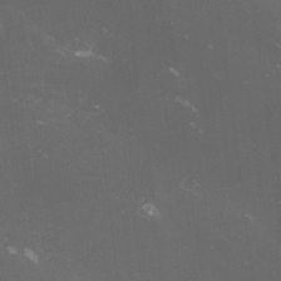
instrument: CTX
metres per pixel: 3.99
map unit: lHvf
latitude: -13.0487
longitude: -100.9703
